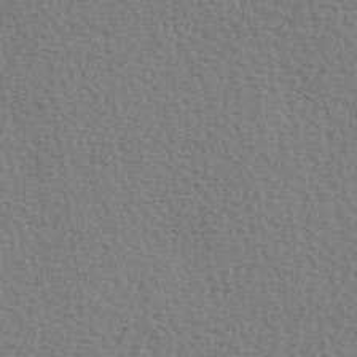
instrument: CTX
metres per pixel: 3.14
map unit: Hve
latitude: 2.2333
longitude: -124.9513
